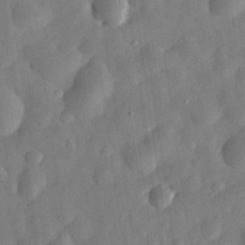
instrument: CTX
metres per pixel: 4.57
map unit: eHh
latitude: 30.2523
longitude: -74.6868
